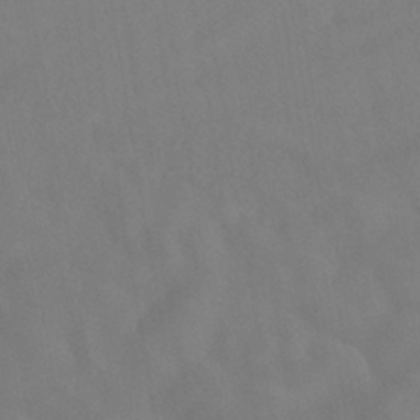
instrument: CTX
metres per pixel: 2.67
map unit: HNhu
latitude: -40.5385
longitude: 101.2375
